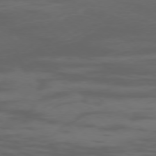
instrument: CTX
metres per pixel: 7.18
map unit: Ap
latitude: -77.3321
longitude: -67.5560
